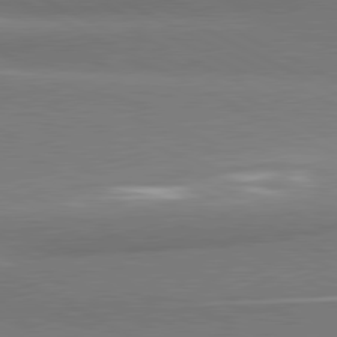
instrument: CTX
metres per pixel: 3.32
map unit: lApd
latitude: 80.6868
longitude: 167.1620
